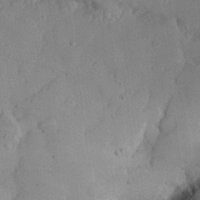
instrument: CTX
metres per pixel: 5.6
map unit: lHvf
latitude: 22.4034
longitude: 145.4266
